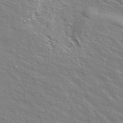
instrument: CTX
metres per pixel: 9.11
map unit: ANa
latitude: 40.6490
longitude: 29.4454
